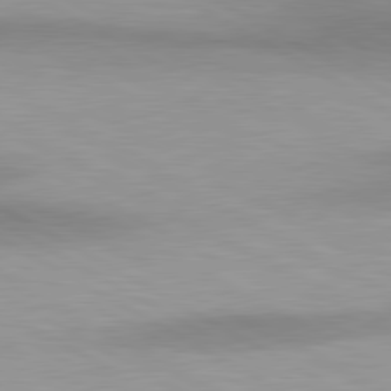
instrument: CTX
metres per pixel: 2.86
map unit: lApd
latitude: 80.6868
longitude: 158.7652
